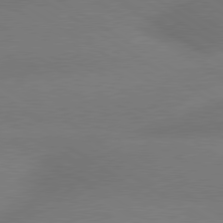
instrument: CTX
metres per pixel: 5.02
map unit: lApd
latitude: 79.4994
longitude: -144.2144
